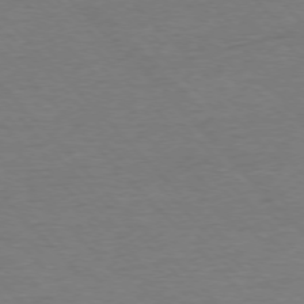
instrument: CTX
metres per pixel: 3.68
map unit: Ap
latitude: -76.6518
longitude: -95.0081
